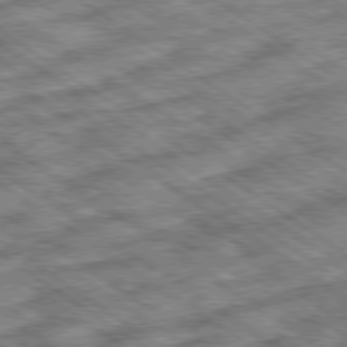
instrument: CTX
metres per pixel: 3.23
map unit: Ap
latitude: -79.8611
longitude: -50.3845
